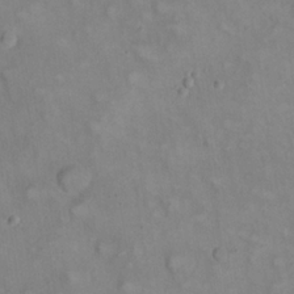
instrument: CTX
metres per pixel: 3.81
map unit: eHh
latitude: 22.4979
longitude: -62.0444
